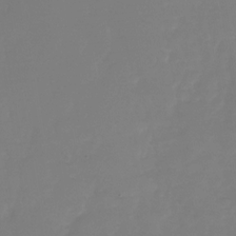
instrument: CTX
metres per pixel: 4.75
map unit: Nhu
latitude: -29.5588
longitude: -63.9717
